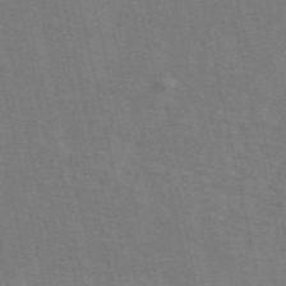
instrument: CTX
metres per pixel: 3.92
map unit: ANa
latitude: 50.0444
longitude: -79.5749
